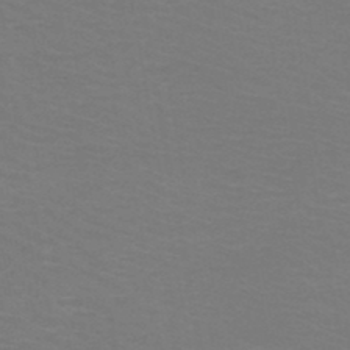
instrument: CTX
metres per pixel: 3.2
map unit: HNb
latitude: -48.8786
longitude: -46.4223
